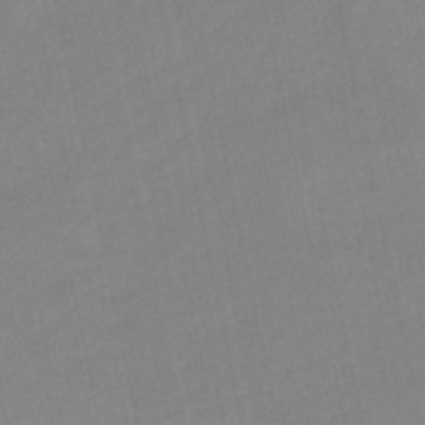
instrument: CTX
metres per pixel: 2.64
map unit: eHb
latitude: -48.2173
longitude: 84.1416
